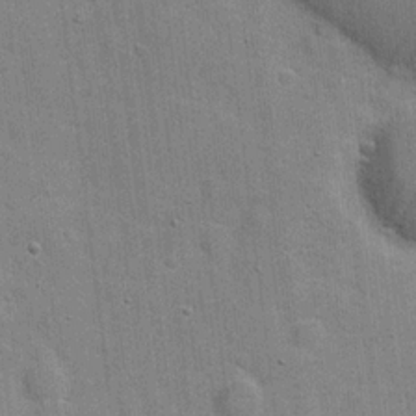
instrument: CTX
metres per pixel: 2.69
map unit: Hve
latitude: 18.2522
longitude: 151.7478
